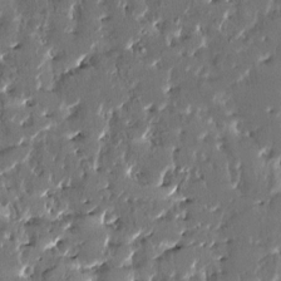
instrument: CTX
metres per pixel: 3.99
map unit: HNhu
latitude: 4.0255
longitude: 8.1228
